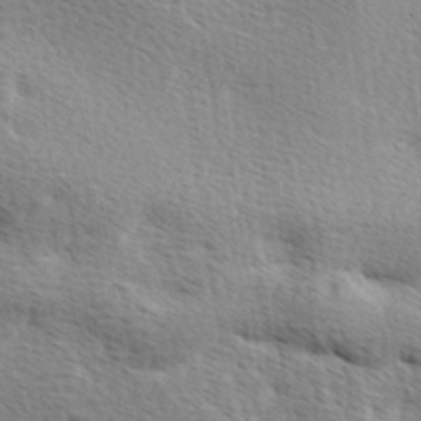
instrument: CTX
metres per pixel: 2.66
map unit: Ave
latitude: 9.7072
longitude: -107.1214
